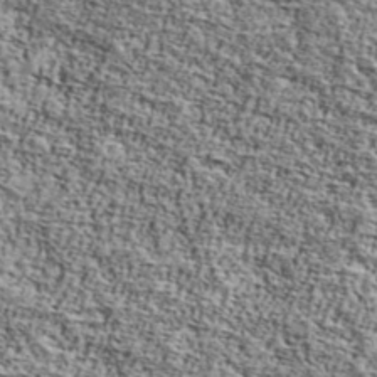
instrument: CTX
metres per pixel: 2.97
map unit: Ave
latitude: 42.3089
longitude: -110.2712
